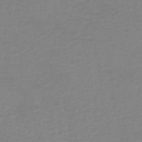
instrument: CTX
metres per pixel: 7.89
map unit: HNb
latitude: -35.6344
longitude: 53.7855
